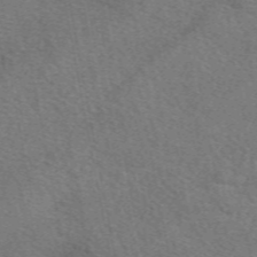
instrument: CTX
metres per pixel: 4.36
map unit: eAb
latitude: 50.5545
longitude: 110.4440
